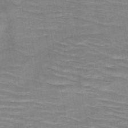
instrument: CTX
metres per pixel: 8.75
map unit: HNb
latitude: -47.2754
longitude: -48.3467
